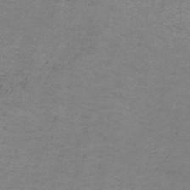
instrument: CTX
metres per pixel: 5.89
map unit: eAb
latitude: -36.4062
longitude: 53.4643
